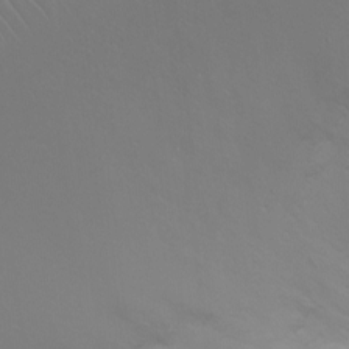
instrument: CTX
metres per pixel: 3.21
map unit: Ht
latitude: -1.5399
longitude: -19.1781
